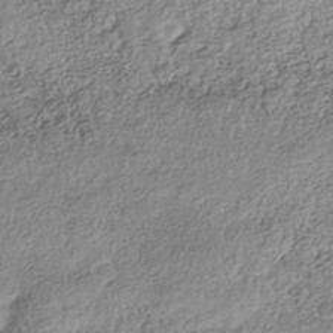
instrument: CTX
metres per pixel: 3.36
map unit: Nhe
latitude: -41.7855
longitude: -111.4616
